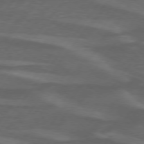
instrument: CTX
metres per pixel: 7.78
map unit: lApd
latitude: 74.7246
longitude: -78.4790
